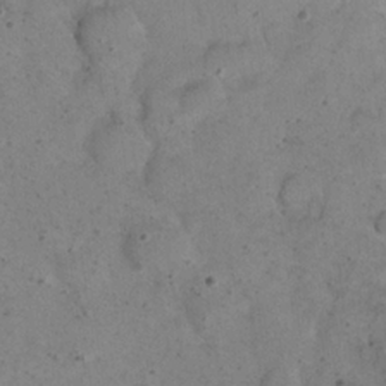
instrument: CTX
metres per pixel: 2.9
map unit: Nhu
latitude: 22.7246
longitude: -67.4615
